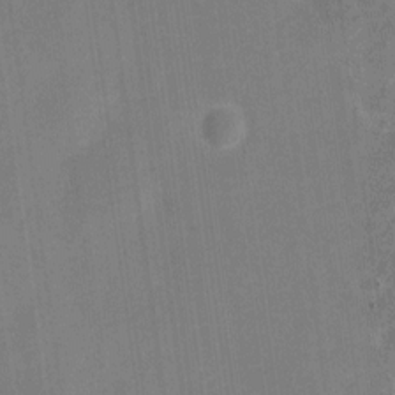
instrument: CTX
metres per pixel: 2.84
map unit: Nve
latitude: -25.6155
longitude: 105.3320
